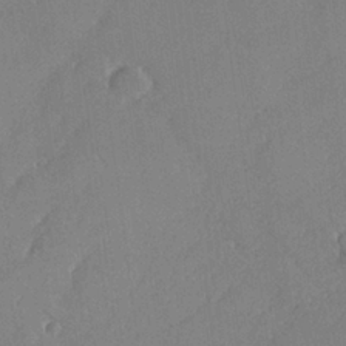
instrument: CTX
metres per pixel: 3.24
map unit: lHvf
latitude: 26.0255
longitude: 140.9919
